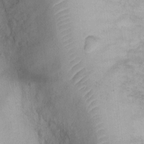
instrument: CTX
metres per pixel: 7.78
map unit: Ht
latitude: -8.7841
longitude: -21.5182
